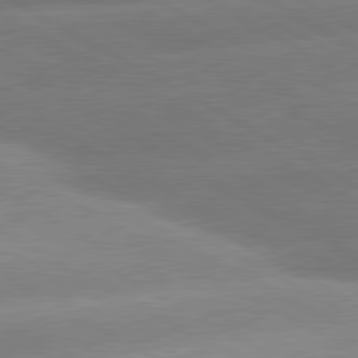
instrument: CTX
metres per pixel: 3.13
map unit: lApd
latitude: 80.5357
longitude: -155.7450
